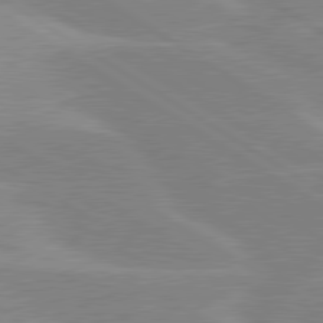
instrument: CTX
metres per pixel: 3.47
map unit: lApd
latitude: 80.1200
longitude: -122.5924
